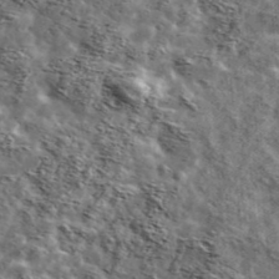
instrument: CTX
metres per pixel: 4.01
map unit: Ave
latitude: 42.3467
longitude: -107.1970
